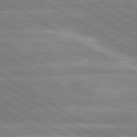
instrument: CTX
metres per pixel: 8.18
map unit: lApd
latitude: 80.1956
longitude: -131.4994
